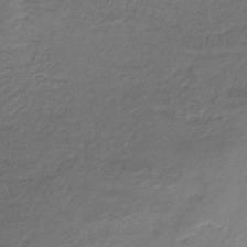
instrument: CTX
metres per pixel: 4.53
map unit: HNb
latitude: -31.5777
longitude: 60.4629
